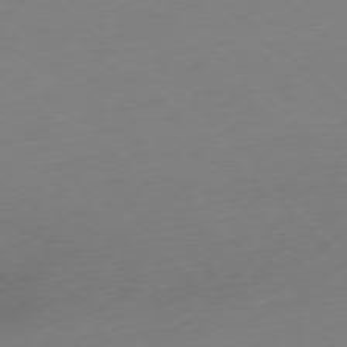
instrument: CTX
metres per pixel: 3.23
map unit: Ap
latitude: -77.3699
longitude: -77.8583
